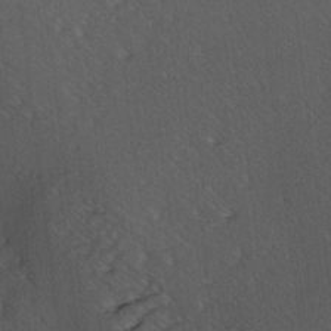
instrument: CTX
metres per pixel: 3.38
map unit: lAa
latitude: -7.4076
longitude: -124.2334
